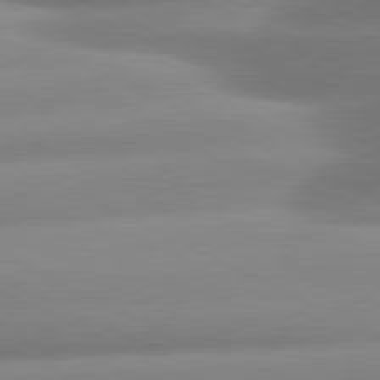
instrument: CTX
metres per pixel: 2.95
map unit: lApd
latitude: 80.7624
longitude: -159.9150
